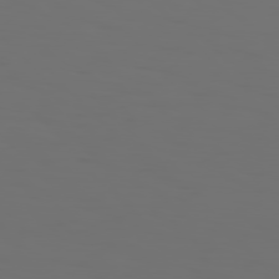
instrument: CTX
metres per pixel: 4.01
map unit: Hpe
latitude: 76.9891
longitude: -135.5371
